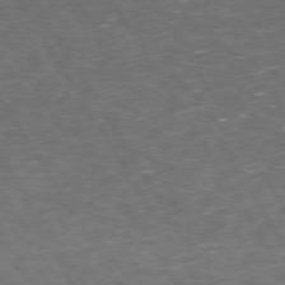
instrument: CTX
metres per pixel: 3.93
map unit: Hpe
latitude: 73.7639
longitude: -124.1011
